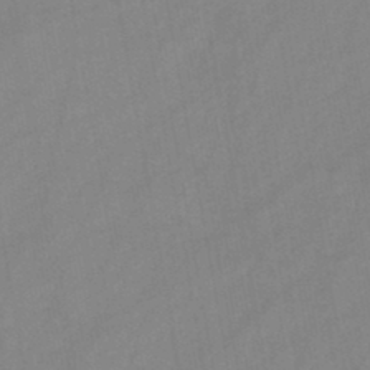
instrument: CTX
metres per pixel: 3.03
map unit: HNb
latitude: -46.0661
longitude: -38.7435
